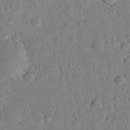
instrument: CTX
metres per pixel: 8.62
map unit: eHh
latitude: 27.0081
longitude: -76.0822
